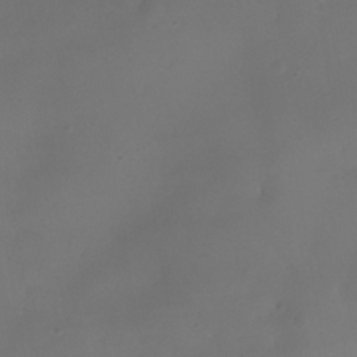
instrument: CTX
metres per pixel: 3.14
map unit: Nhe
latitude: -35.1053
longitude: -131.1026
